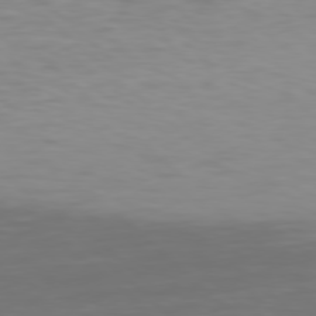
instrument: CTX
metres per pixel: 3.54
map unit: Hpe
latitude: 77.4237
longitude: -169.0459
